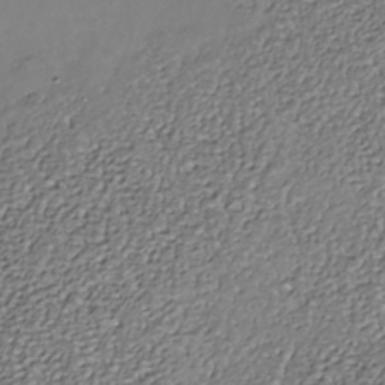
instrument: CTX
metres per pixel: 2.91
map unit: Nhe
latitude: -38.1417
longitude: -88.1011
